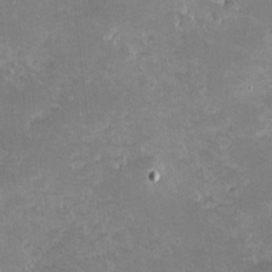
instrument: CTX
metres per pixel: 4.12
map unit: eHh
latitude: -0.8975
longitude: -85.9150
